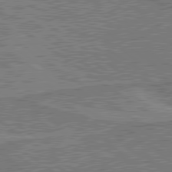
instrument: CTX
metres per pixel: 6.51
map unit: lApd
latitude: 79.8206
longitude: 170.6897
